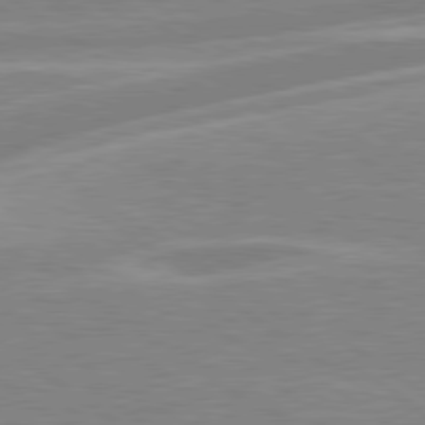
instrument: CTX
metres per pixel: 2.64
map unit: Hpe
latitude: 79.2537
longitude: -122.3089
